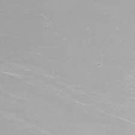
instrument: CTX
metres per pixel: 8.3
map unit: Nhu
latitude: -9.1809
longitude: -79.9906
